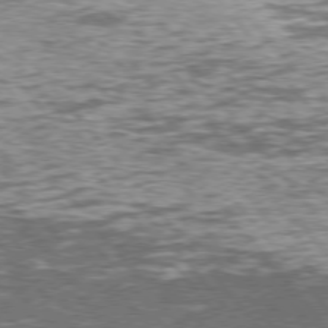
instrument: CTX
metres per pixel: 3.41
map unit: Hpe
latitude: 75.7828
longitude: -139.9906
